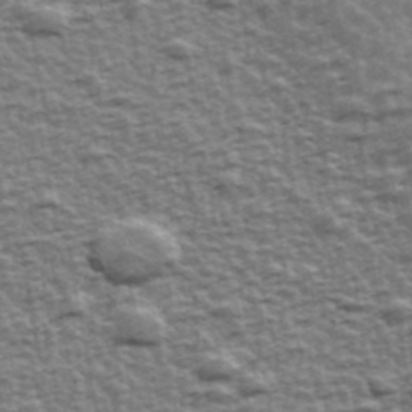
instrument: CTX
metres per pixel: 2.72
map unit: Ave
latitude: 42.5735
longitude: -113.2348
